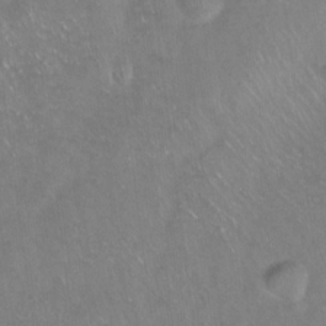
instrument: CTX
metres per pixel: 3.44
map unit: Hto
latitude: -14.0661
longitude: -42.1767
